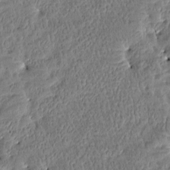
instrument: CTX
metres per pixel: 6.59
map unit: Htu
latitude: -3.6721
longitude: 176.1984
